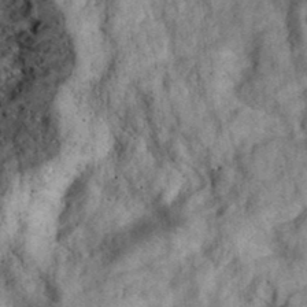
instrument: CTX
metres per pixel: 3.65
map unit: eAb
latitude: 35.4237
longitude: 115.7100
